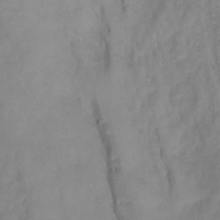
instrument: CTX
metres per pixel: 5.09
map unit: Ht
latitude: 1.6127
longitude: -35.0836
